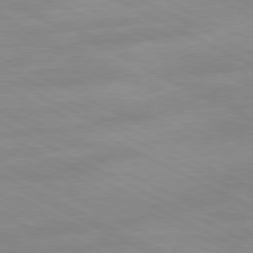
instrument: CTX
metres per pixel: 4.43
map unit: Ap
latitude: -81.0676
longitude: -92.4979
